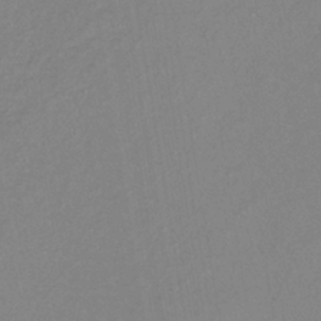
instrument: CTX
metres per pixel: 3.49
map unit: lHb
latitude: -41.3321
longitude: 64.3873
